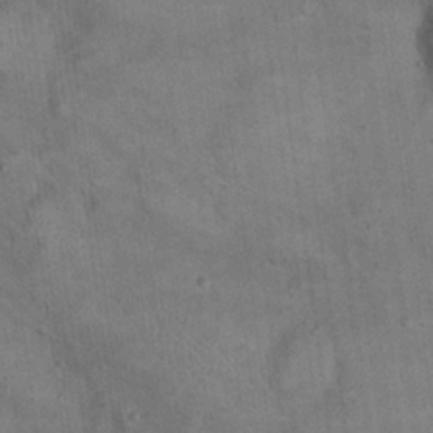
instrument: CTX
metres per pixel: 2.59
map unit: eHh
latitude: 21.9150
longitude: -61.2348
